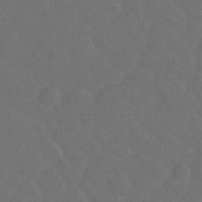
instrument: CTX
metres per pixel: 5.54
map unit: Hto
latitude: -2.5573
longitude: -34.9324
